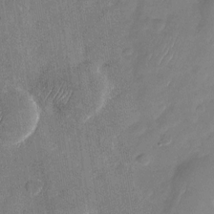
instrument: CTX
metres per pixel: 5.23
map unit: Nhu
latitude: -28.1606
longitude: -62.4223
